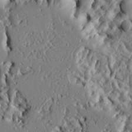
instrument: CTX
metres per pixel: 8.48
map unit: Ht
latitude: 7.1592
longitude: -77.8961
